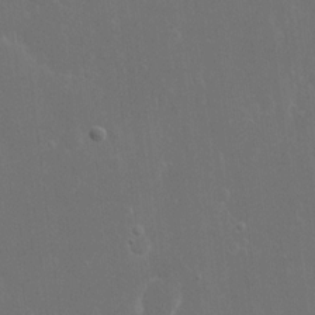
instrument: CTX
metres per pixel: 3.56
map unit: eHh
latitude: 16.4790
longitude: -72.2523
